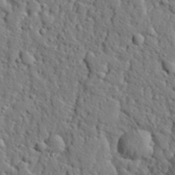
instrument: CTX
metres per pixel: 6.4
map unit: eHh
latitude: 26.4790
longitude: -78.2712
